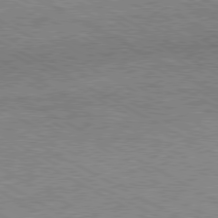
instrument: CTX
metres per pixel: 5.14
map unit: Hpe
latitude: -80.9920
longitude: 20.2172
